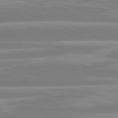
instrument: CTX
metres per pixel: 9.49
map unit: lApd
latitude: 80.8002
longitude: -134.3467
